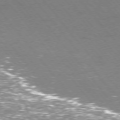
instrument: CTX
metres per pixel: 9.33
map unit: Ap
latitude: -76.0094
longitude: -69.8017
